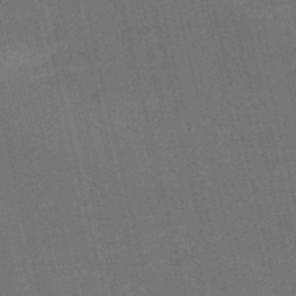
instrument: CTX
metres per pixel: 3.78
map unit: HNb
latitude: -52.1794
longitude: -40.9324
